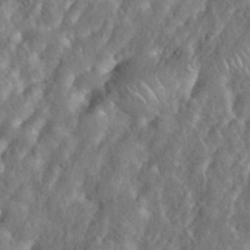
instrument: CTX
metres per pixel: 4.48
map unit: eHh
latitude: 38.2711
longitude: -58.1011
